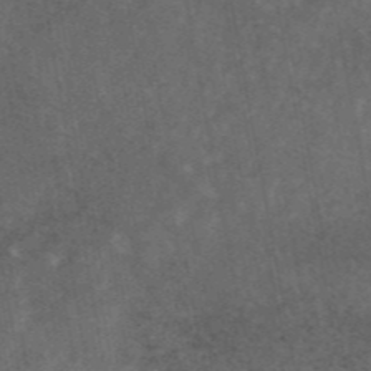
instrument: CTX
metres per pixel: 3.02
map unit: eAb
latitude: 45.1781
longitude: 123.1620
